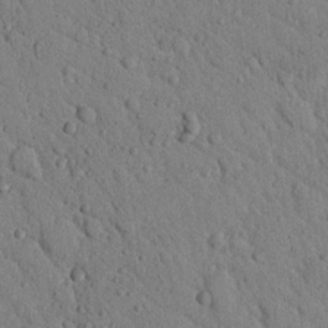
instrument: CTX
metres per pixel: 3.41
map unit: Nhu
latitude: 22.7624
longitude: -76.2333
